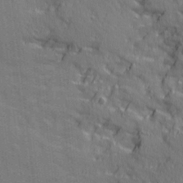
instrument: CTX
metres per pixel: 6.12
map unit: Ave
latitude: 11.4238
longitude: -101.9339
